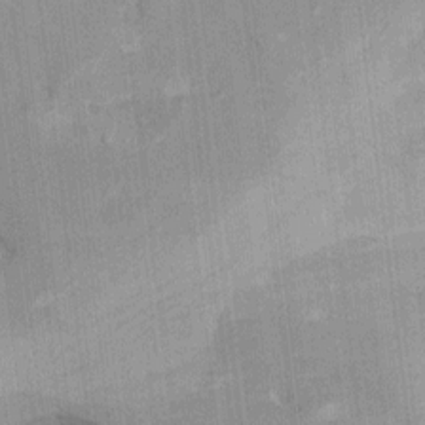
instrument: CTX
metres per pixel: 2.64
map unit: Ht
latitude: -3.5588
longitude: -13.4238
